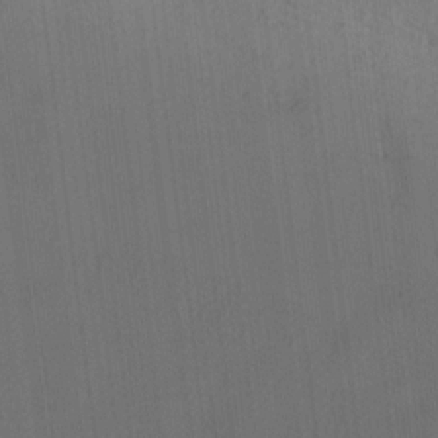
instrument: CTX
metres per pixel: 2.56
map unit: lAvf
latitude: 7.8583
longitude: 165.8234
